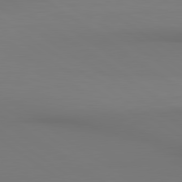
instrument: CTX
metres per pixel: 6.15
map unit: lApd
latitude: 80.5924
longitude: 152.6518
